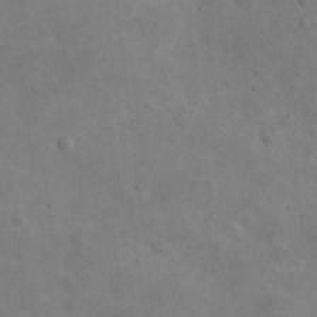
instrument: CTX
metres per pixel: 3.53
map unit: eHh
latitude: 25.3859
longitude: -67.1592
